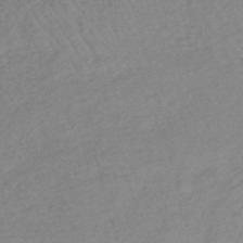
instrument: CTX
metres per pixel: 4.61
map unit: lHb
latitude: -35.7478
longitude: 69.5777
